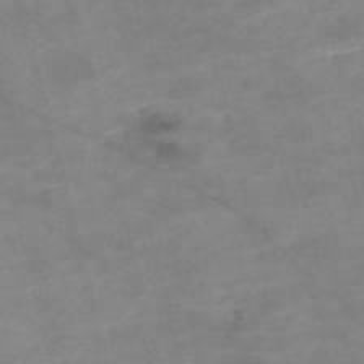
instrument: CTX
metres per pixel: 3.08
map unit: Nve
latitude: -57.2565
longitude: 50.8786
